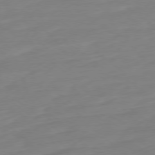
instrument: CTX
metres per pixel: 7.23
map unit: Ap
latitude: -78.6140
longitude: -98.5923
